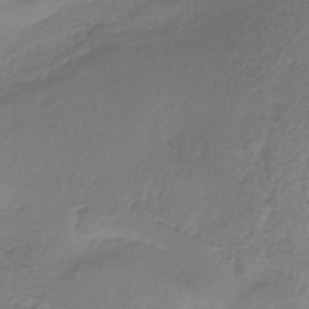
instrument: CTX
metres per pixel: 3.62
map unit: lHb
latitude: -37.3887
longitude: 61.7100
